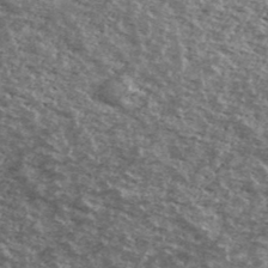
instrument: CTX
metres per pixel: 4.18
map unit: Ave
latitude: 40.5923
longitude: -108.7813
